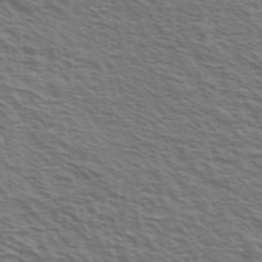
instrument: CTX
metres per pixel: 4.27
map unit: Ave
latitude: 37.9528
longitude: -109.3670
